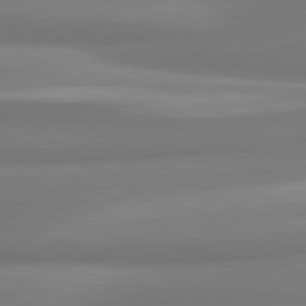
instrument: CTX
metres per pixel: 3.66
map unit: lApd
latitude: 80.4223
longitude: 175.0297
